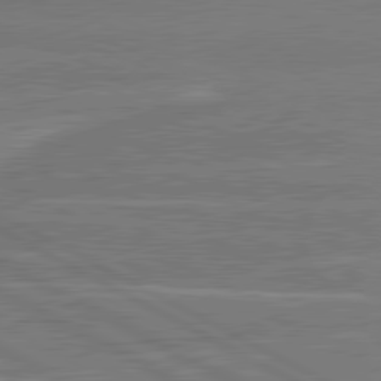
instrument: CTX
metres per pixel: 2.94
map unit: lApd
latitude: 80.8758
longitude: -131.8962
